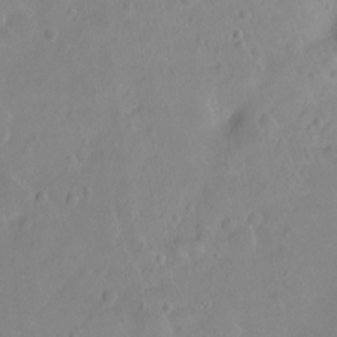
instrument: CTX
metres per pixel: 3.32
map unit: Ht
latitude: -8.8408
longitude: -36.2712
